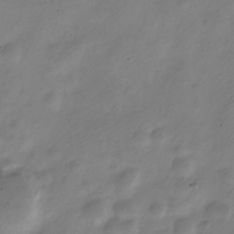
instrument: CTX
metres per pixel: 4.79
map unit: Nve
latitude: -23.2376
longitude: 105.9367
